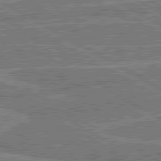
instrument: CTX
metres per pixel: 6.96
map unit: lApd
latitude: 80.4979
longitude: 119.3321
